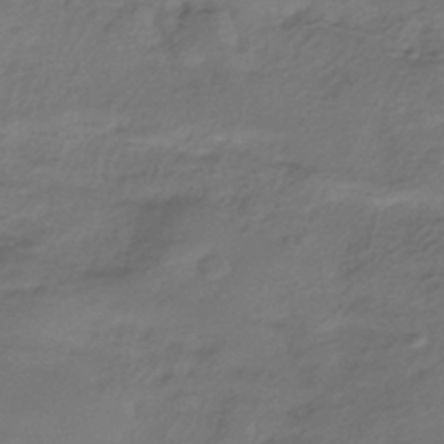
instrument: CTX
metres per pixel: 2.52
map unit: HNhu
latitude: -41.6155
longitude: 94.5195
